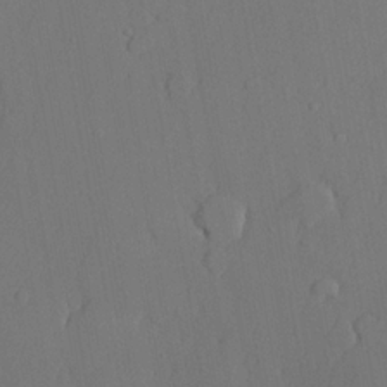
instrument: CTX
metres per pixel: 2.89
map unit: lHvf
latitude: 21.4616
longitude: 144.9920
